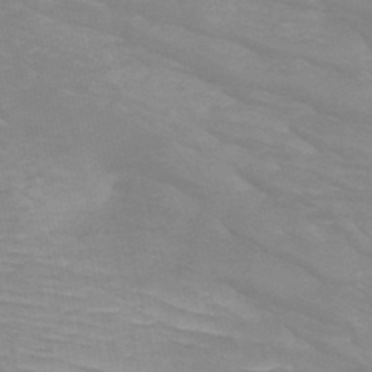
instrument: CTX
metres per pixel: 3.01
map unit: HNb
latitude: -49.2565
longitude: -49.8394
